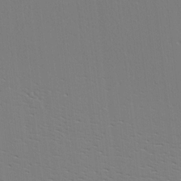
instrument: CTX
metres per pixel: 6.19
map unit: Hve
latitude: 2.9891
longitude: -125.5182
